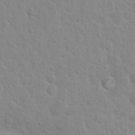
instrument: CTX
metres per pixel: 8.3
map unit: Hto
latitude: 21.6127
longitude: -47.4616
